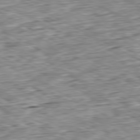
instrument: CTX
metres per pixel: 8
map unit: Ap
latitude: -80.6897
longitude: -87.4804
